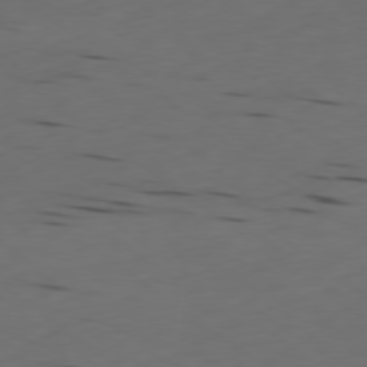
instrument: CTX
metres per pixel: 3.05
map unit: Ap
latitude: -79.4454
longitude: -63.2915
